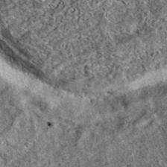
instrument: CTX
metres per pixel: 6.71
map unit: eAb
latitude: 38.8380
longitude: 106.6896
